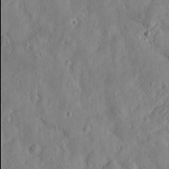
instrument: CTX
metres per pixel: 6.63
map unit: Htu
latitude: -4.1983
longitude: 174.0094
